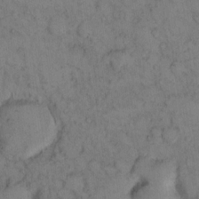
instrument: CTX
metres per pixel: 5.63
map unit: eHh
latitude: 14.2334
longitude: -63.0270
